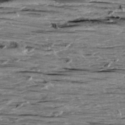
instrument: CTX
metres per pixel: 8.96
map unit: Aa
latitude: 9.4427
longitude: -139.5938
